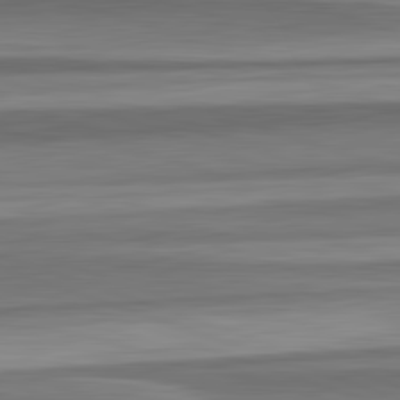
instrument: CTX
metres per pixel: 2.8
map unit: lApd
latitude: 82.7246
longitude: 179.5777
